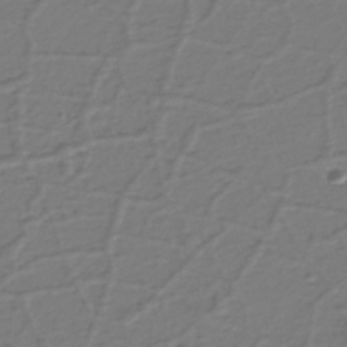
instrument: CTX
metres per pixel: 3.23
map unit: eHh
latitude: -39.7667
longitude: -27.7639
